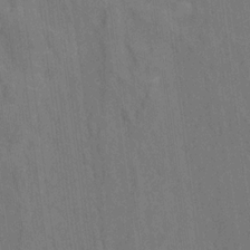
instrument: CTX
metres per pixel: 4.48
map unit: Hto
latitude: 14.6302
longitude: -36.2334
